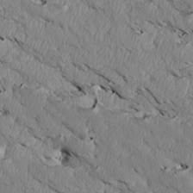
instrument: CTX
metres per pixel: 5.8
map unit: Htu
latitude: 3.3670
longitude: 152.6896
